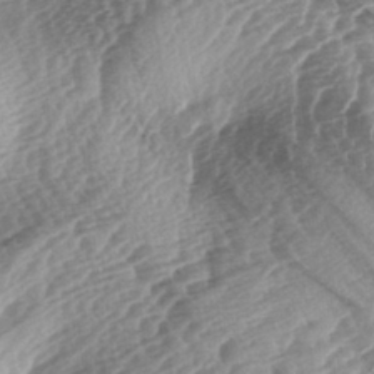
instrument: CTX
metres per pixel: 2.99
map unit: lAa
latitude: -4.0850
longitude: -126.8002
